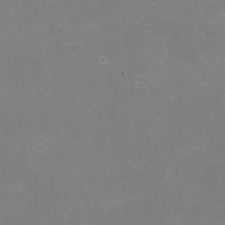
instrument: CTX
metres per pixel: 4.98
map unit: HNhu
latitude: -2.6329
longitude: -3.7638
